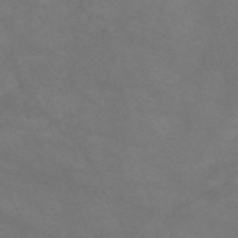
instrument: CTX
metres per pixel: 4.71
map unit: Nve
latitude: -59.1431
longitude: 59.7477
